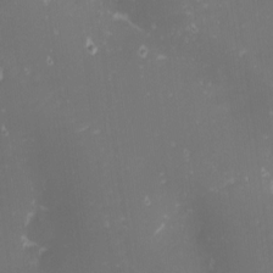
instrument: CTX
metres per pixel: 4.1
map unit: Nhu
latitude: -1.1998
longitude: -80.5168
